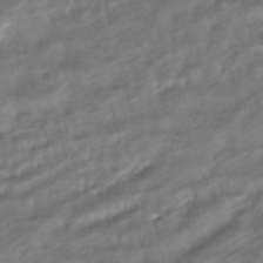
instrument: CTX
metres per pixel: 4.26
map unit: ANa
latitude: -41.0297
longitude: 102.8786
